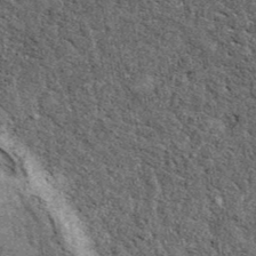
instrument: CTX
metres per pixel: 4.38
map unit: eAb
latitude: 39.5371
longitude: 106.1795
